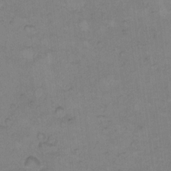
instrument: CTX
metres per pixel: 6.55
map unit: Hto
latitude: 8.3845
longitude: -60.7057
